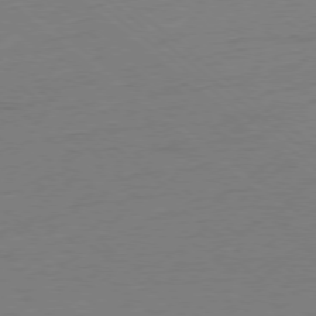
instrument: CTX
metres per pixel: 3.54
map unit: Ap
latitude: -78.2928
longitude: -56.1766
